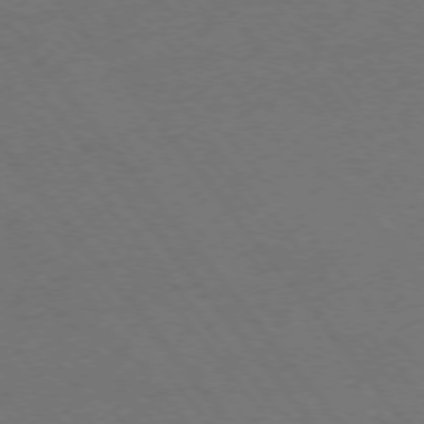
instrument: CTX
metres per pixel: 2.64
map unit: Ap
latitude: -75.9367
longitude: -64.4034
